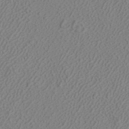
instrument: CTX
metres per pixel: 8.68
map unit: ANa
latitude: 38.3089
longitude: 23.5210
